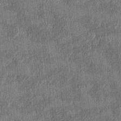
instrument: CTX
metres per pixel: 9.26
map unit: HNhu
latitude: 0.7813
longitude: -6.2522
